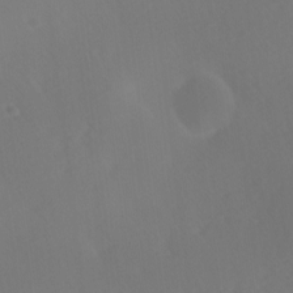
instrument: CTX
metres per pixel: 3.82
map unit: Ave
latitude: 1.2537
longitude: -113.4993
